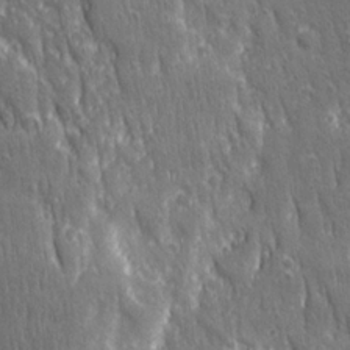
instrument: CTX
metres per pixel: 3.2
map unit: Ave
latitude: 22.5924
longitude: -134.8191
